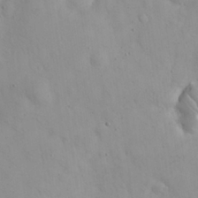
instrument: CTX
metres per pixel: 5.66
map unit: eHh
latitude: 24.6679
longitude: -64.7813
